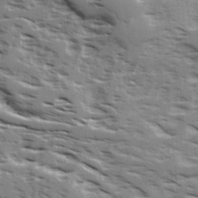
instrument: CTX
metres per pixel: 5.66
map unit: Ave
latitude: 16.5546
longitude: -129.7261
